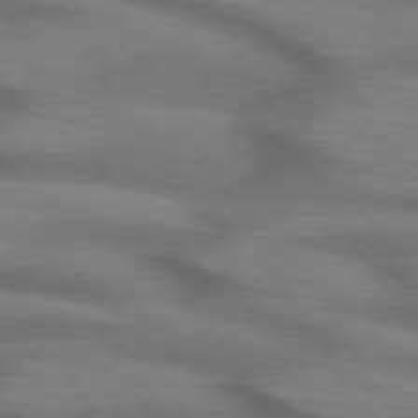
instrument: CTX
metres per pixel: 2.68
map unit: lApd
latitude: 73.1215
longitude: -58.1011
